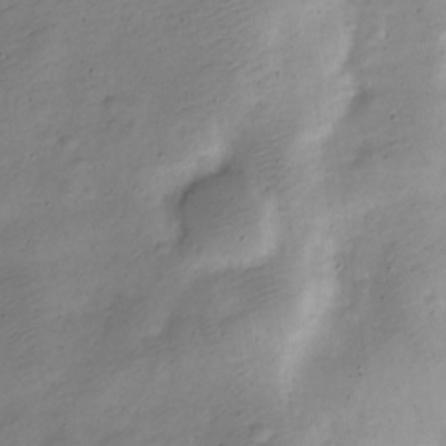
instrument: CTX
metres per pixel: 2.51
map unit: Nve
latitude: -24.6707
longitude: 106.1606
